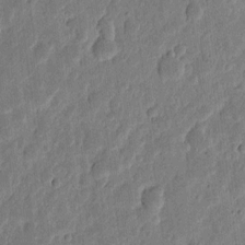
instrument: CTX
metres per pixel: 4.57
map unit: eHh
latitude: 6.8002
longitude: -71.2726
